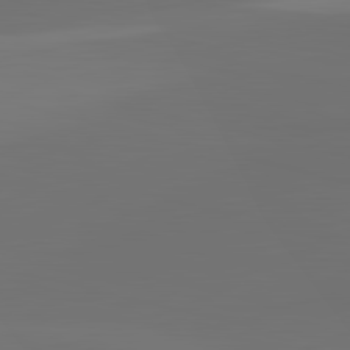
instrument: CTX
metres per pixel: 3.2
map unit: lApd
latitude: 82.8380
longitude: -137.3671
